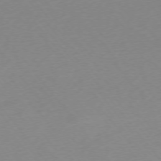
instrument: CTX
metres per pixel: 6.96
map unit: Ap
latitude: -75.0298
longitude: -71.8961
